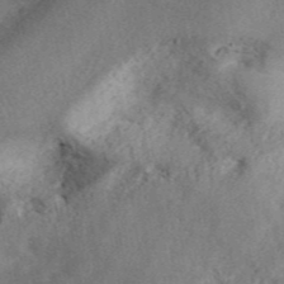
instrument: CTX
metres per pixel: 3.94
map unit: ANa
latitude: 45.1970
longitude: 45.7478
